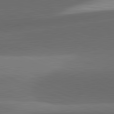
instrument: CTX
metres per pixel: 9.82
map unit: lApd
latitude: 81.8961
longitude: 132.4440
